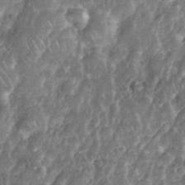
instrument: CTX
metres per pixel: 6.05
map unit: eHh
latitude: 38.2522
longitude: -58.2145
